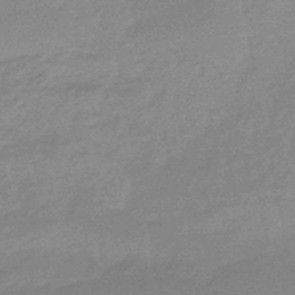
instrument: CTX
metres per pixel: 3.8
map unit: lHb
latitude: -48.4818
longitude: 81.7100
